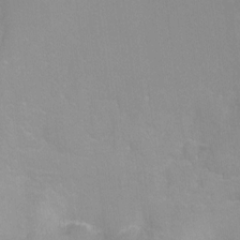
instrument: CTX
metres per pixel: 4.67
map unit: Ht
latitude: -8.8786
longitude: -35.5182
